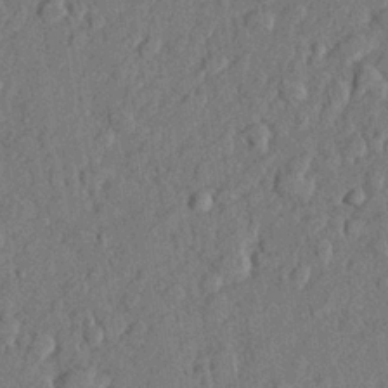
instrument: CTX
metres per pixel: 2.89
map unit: lHvf
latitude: 21.7072
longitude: 144.2740
